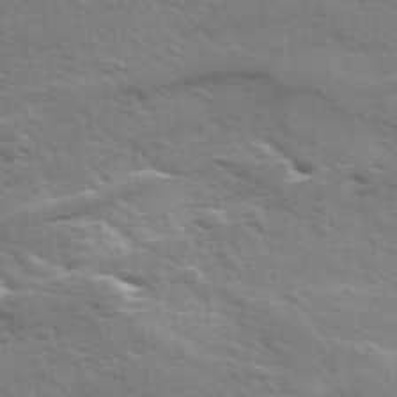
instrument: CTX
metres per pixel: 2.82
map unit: Ave
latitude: 17.7261
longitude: -129.8205
